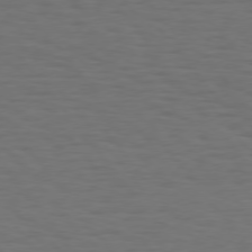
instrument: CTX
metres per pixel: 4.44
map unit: Hpe
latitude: 75.4426
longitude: -131.4049
